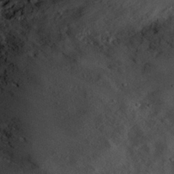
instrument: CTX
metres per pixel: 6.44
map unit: eHh
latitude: 29.5749
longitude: -73.7639
